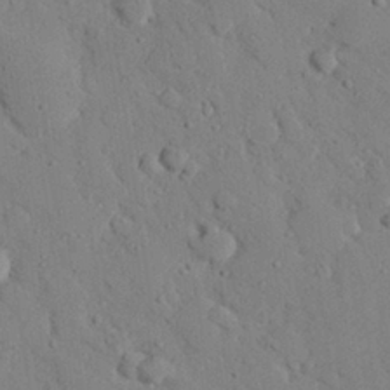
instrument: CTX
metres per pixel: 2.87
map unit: eHh
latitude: 26.6113
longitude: -79.3671
